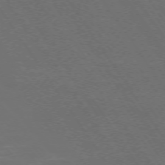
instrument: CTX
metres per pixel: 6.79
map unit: Ap
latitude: -74.6519
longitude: -76.2144
